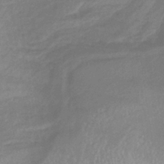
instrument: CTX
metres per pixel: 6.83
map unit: lHb
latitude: -37.1998
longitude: 73.2565
